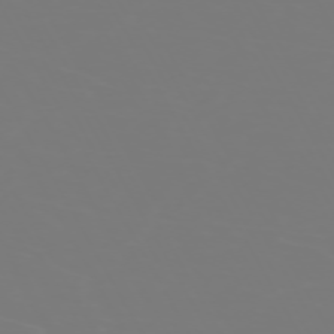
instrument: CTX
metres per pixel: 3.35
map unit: Hpe
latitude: -73.3320
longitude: 3.6910
